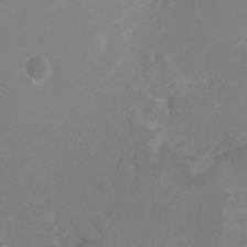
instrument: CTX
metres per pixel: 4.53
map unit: Ht
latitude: -1.7667
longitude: -16.3278
